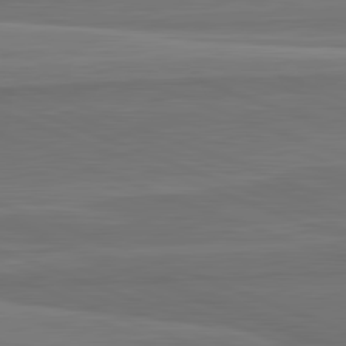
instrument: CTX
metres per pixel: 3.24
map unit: lApd
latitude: 82.3089
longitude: 168.2361
